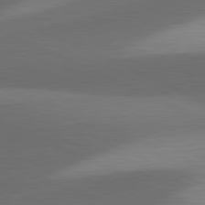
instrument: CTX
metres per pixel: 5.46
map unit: lApd
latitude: 81.5749
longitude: 139.0676
